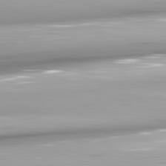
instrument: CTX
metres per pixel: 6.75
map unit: lApd
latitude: 81.7261
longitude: -147.6127
